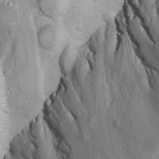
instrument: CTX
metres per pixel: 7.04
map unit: Ave
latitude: -10.7652
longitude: -120.7624
